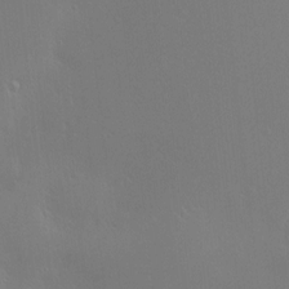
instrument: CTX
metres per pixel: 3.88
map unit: Nve
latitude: -9.8422
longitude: 173.6155
